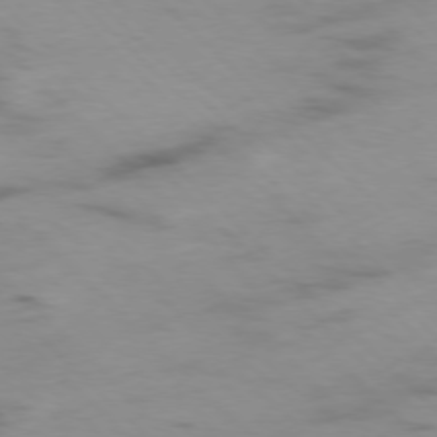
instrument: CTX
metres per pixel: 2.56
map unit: Ap
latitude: -77.3699
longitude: -91.2159
